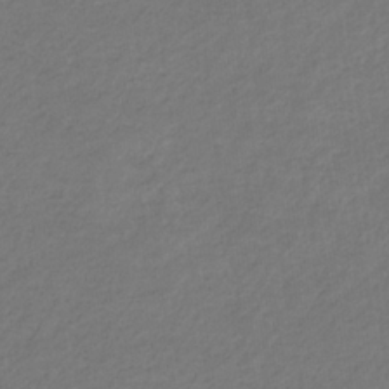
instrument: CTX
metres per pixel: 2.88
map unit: eHb
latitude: -32.8219
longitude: 70.3117
